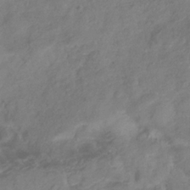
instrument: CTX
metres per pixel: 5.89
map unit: Hve
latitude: -33.4266
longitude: 90.1795
